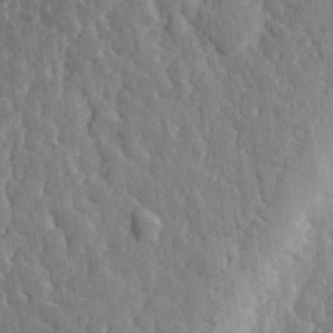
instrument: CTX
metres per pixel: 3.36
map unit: eHh
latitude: 31.7828
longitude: -80.1956
